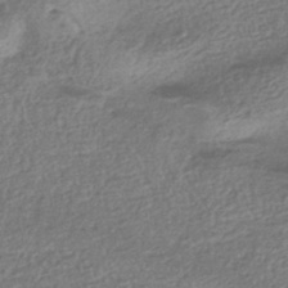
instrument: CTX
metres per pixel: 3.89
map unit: HNhu
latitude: -42.3306
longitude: 98.2739
